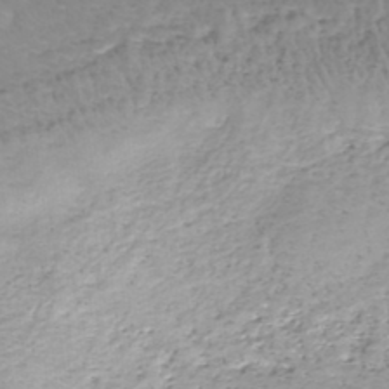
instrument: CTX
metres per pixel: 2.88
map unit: eHh
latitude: -43.0297
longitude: -33.0270
